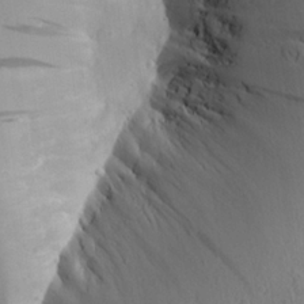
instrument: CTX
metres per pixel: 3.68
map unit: Aa
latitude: 24.4601
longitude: -145.0458
